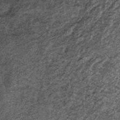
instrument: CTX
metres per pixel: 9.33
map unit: lHb
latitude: -38.4440
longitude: 66.8219
